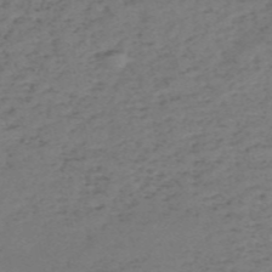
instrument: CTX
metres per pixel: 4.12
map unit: HNb
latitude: -55.9367
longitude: -44.1955
